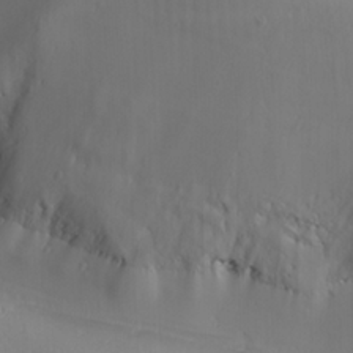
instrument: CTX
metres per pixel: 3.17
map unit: Ave
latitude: 21.0081
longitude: -137.8584
